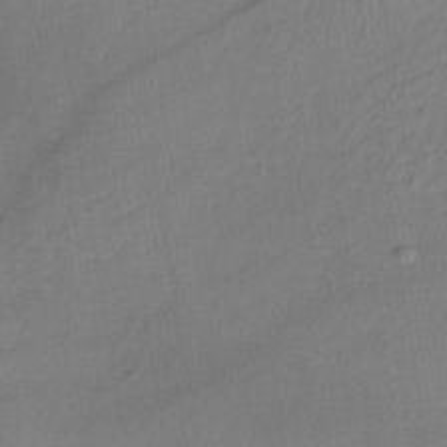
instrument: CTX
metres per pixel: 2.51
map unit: lHb
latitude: -35.5021
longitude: 67.1998
